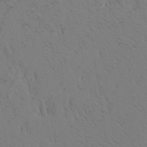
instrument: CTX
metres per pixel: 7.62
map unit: Aa
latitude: 26.8002
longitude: -148.3845
